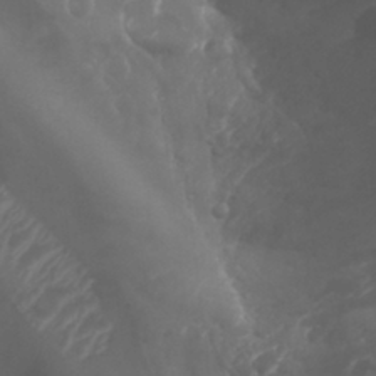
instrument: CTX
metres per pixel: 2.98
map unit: Htu
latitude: -5.1620
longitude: -75.2537
